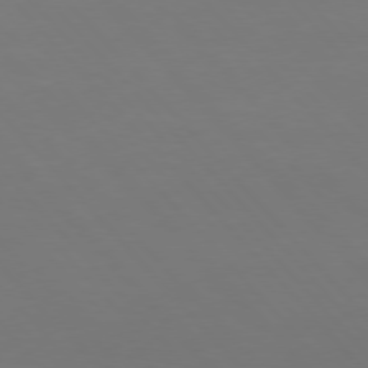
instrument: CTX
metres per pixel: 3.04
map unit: Hpe
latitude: 75.8017
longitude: -124.5734
